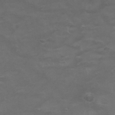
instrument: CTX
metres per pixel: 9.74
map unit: Nhu
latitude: 26.1956
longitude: -53.2348
